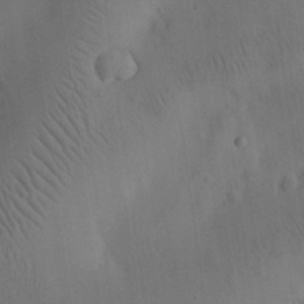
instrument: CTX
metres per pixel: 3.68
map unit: eHh
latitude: 25.5749
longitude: -69.1025
